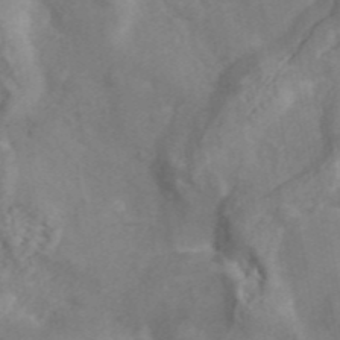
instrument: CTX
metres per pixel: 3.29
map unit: ANa
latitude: 45.2915
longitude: 26.8408
